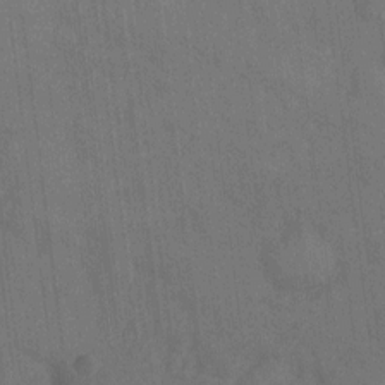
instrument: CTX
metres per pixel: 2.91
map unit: Hto
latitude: -10.2928
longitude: -36.1767
